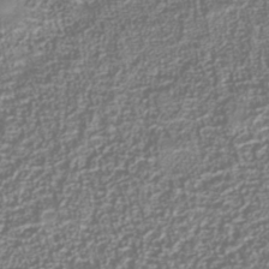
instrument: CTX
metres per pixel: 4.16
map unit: Nhu
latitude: -40.1795
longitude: -84.8947
